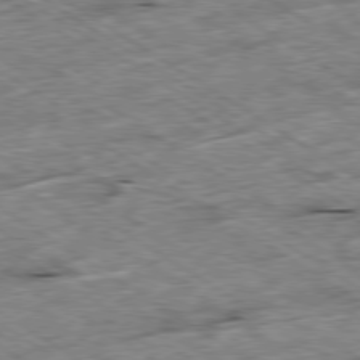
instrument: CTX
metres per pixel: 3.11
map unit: Ap
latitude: -79.8800
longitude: -86.9325
